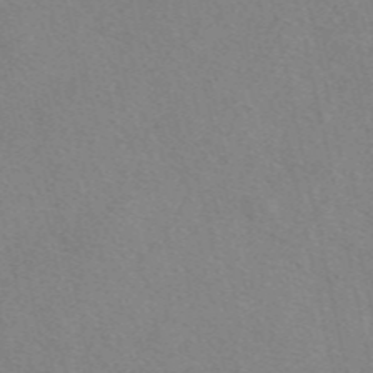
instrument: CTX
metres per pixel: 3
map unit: eAb
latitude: 48.8191
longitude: 107.2376
